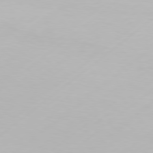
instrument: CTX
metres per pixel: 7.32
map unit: Hpe
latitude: 77.2537
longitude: -130.3090
